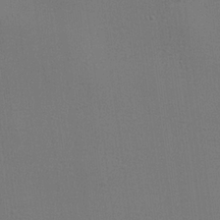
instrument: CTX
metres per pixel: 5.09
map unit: lHvf
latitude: 23.4993
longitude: 141.3132
